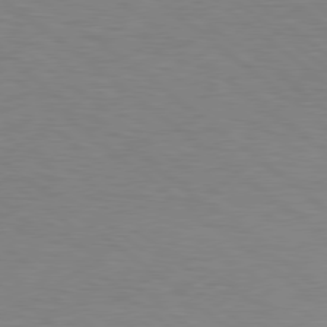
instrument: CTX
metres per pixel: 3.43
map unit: Hpe
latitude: 78.5546
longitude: -151.7827
